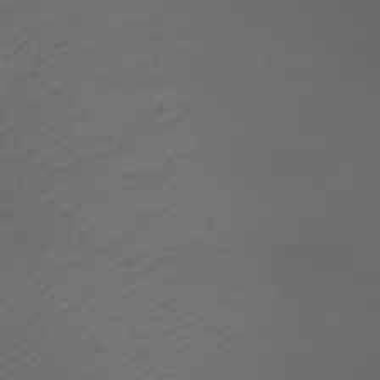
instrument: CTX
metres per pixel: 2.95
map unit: Htu
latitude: -11.2376
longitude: -74.4412
